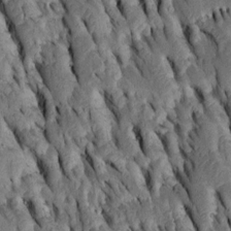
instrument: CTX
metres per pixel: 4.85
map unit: Htu
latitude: -2.9163
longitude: 151.2375
